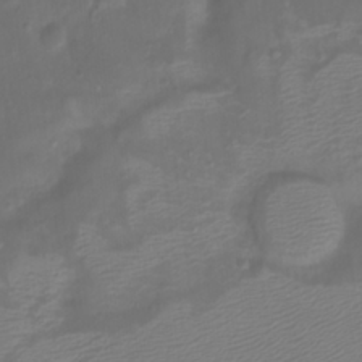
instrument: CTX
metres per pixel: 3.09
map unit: Htu
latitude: 2.7057
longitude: -21.9339
